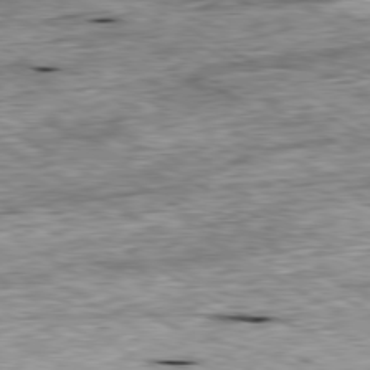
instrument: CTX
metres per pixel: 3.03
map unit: Ap
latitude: -80.3307
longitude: -88.5168
